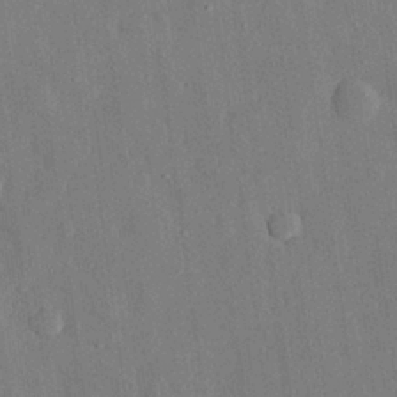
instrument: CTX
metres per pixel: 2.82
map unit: eHh
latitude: 28.3089
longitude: -79.1403
